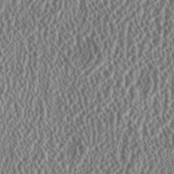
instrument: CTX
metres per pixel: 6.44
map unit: HNhu
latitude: 0.1200
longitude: 0.4062
